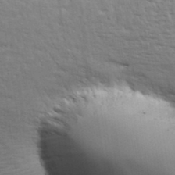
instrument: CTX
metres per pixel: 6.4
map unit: eHh
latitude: 36.4412
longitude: -133.2726
